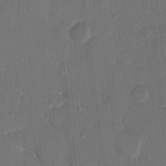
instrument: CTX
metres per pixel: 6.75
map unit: eHh
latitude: 13.9150
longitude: -68.9514
